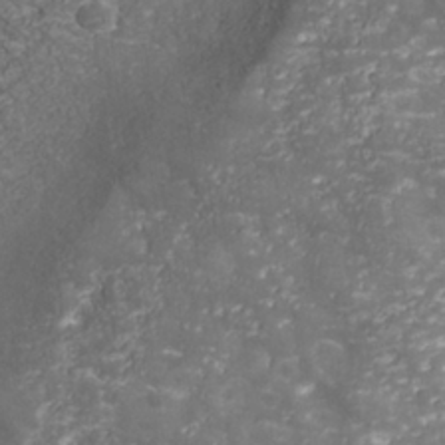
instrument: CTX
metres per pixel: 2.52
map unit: Nhu
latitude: -39.1053
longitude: -83.4804
